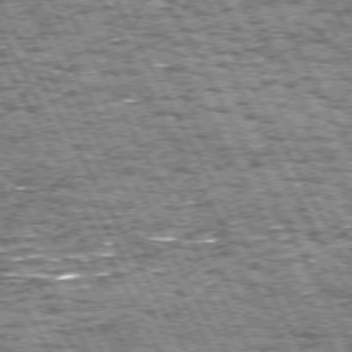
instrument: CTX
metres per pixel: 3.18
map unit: Hpe
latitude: 72.2145
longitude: -124.6868
